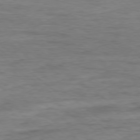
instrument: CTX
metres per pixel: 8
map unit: Ap
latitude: -78.8786
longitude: -87.1781
